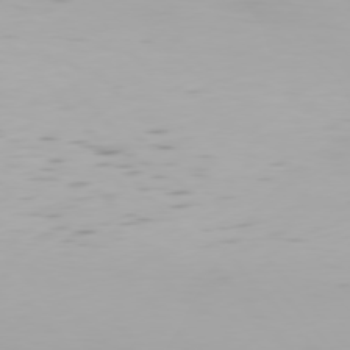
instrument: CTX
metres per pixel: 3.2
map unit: Hpe
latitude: 76.5545
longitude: -134.5545
